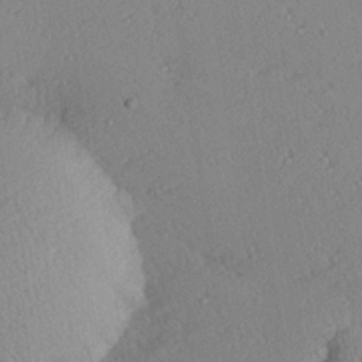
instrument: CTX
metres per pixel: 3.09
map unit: Hve
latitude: 26.1578
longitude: -92.0822
